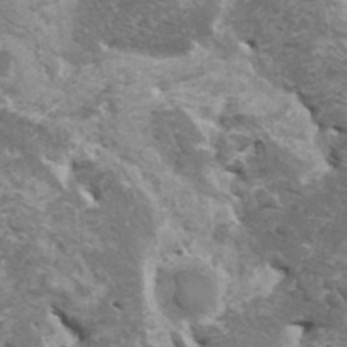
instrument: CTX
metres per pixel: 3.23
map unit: HNhu
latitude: -0.1417
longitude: 2.8974
